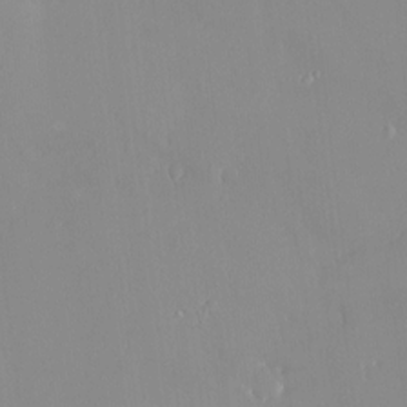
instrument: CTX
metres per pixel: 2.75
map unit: HNhu
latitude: 3.4237
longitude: 7.5399
